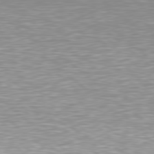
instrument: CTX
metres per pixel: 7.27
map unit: Hpe
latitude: 78.3656
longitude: -172.4789
